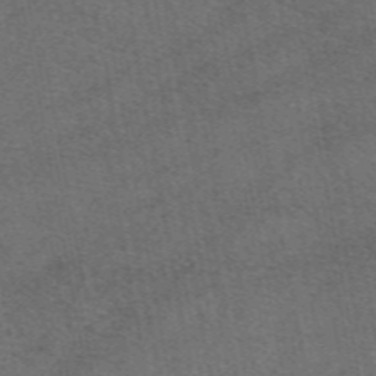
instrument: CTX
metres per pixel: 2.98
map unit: eAb
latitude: 49.1214
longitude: 113.0109
